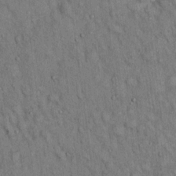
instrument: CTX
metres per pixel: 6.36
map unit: Hto
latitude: 13.1970
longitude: -58.9892
